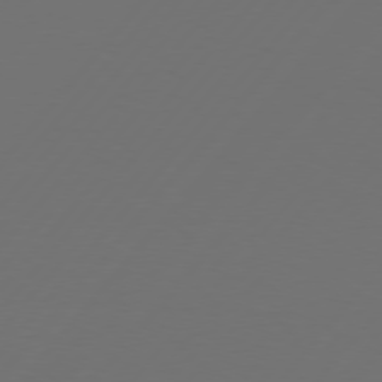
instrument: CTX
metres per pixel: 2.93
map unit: Hpe
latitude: 76.4790
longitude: -138.8380
